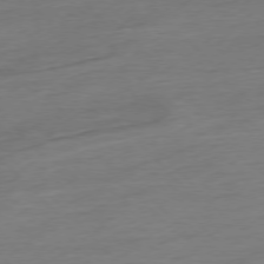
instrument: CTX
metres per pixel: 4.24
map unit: Hpe
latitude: -77.1431
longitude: -14.2334
